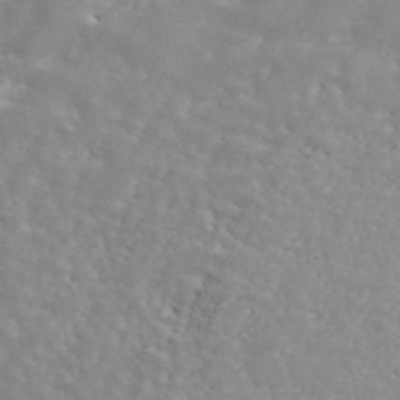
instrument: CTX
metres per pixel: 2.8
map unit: ANa
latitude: 45.3481
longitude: 28.8030
